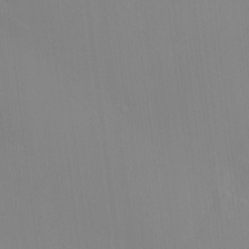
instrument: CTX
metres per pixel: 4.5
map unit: HNhu
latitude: 11.7450
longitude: 10.1984
